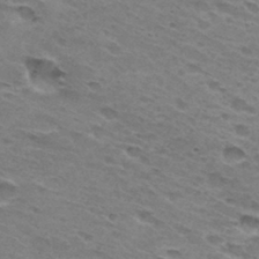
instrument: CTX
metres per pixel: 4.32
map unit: Hto
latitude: 31.8962
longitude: -46.2145
